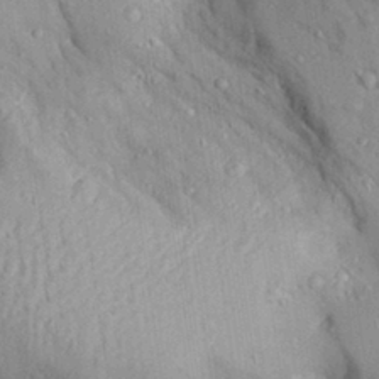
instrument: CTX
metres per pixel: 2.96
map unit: Aa
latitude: 29.4237
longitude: -131.5183
